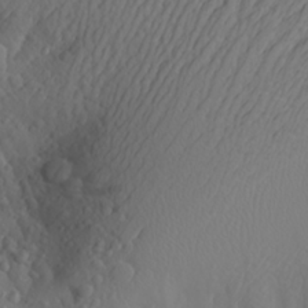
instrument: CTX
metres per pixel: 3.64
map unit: Aa
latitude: 24.7435
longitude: -146.2145
